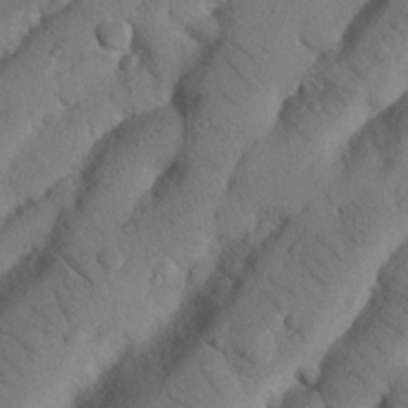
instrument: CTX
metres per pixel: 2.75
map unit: Nhu
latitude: 21.3671
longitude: -75.8205
